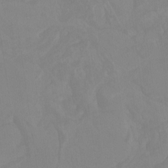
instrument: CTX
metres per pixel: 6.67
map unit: Nhu
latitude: -8.5574
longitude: -79.8961
